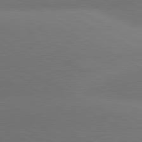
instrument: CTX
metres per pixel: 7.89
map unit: lApd
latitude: 80.7435
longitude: 129.5399
